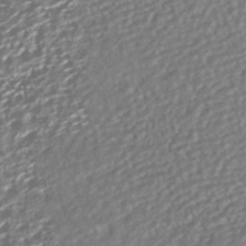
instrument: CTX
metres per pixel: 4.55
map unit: HNhu
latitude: -41.8800
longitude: 108.0094
